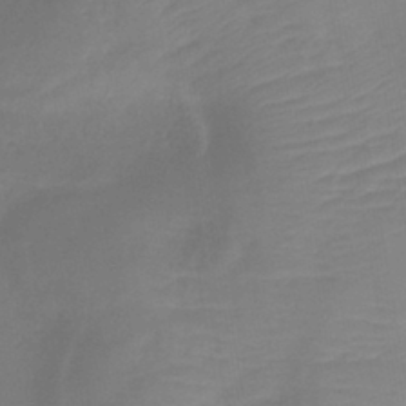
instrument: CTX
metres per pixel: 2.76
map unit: lHb
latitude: -41.0297
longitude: 77.3132
